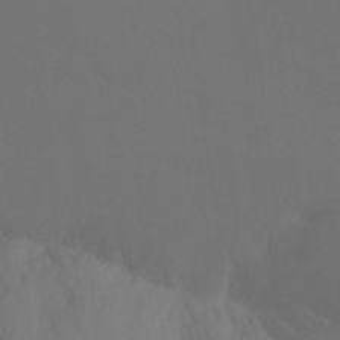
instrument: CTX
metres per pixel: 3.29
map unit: Ht
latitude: -15.0487
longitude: -50.1388
